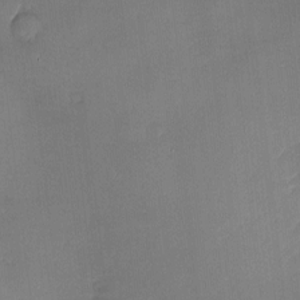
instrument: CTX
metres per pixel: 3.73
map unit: Nve
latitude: -7.1809
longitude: 175.0675
